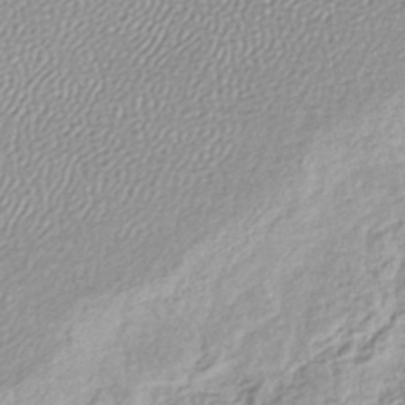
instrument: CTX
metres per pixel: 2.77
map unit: lHb
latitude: -43.3698
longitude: 71.0864
